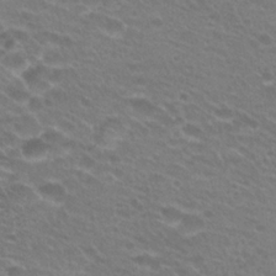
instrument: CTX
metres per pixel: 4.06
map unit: Hto
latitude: 25.5560
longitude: -30.0444
